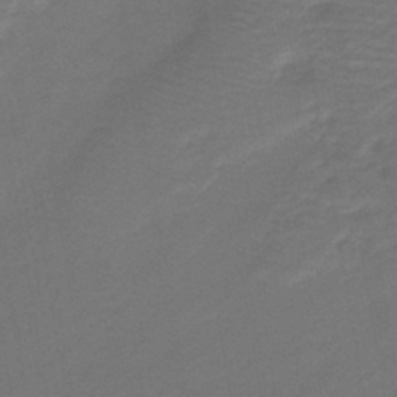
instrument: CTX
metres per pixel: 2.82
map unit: HNb
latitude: -42.8596
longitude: 51.3321
